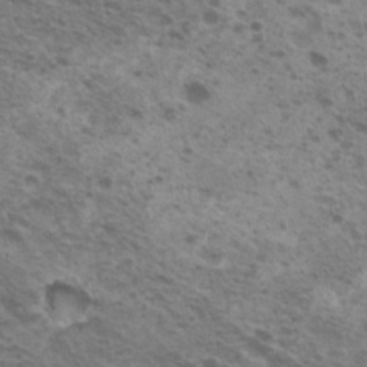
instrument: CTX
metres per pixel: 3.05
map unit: Hto
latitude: 20.3468
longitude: -31.6694
